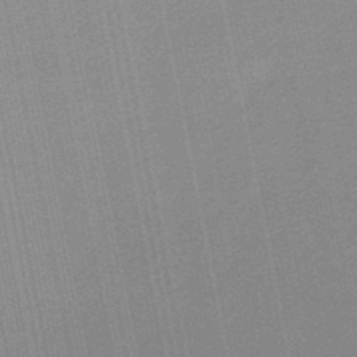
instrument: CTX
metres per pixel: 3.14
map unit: lHb
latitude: -49.5022
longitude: 68.7841
